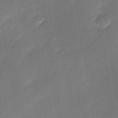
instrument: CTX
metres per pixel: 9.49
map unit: Ave
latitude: -0.4818
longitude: -113.7449
